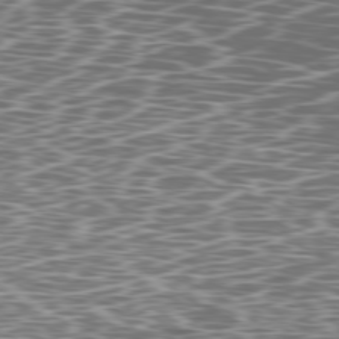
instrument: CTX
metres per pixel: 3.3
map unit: Ap
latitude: -79.6155
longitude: -71.9906
